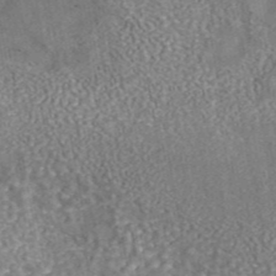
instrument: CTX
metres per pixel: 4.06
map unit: eAb
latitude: 43.3671
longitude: 106.3873
